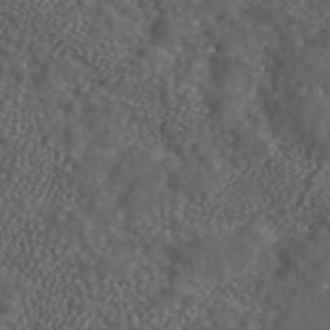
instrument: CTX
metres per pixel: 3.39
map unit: ANa
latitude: 44.0255
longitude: 23.8423
